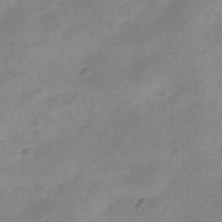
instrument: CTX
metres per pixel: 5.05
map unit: Nve
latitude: -23.6911
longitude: 105.8611
